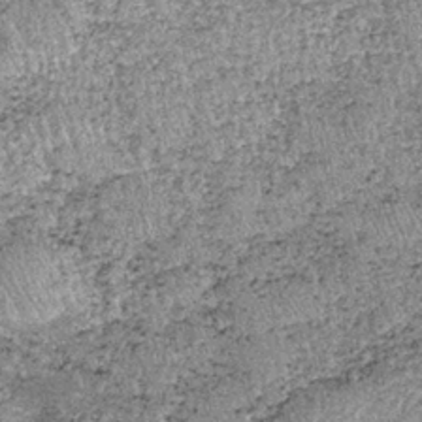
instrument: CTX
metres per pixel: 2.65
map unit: lHb
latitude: -37.2187
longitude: 66.8786
